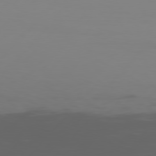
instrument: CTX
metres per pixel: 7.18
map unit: Hpe
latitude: 77.5371
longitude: -124.0633
